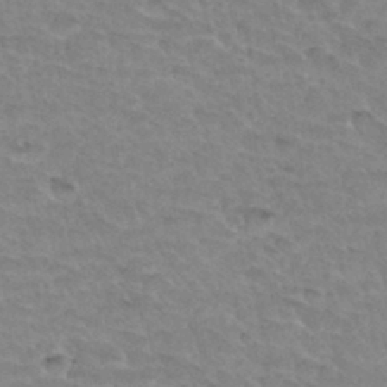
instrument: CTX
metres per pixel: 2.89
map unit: Hto
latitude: 34.1766
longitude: -45.9528
